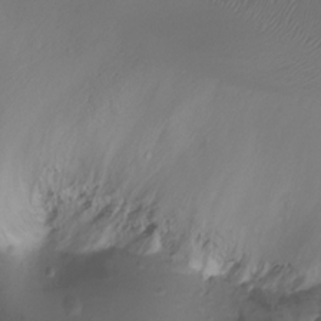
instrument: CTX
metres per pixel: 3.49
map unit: Ht
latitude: -16.3873
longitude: -44.7813
